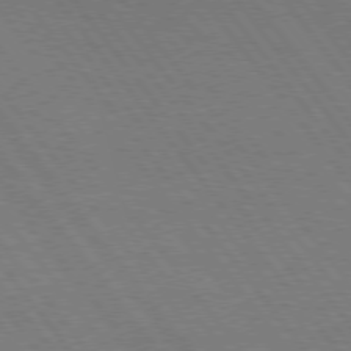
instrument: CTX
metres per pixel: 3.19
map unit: Hpe
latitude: 75.5371
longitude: -158.1011
